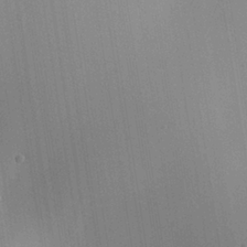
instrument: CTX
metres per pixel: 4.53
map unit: Ave
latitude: 23.3671
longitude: -136.1956
